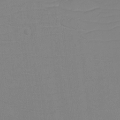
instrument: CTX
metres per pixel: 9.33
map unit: eHh
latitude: -6.2928
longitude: -80.2333
